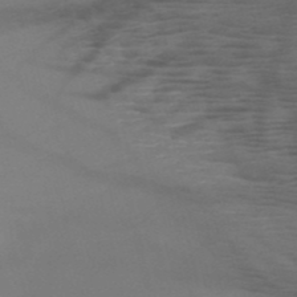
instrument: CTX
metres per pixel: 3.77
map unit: HNb
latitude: -50.8408
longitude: -46.2523
